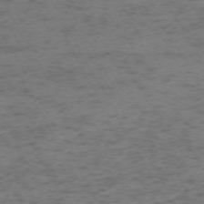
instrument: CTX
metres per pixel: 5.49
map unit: Ap
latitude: -72.8786
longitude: -70.0444
